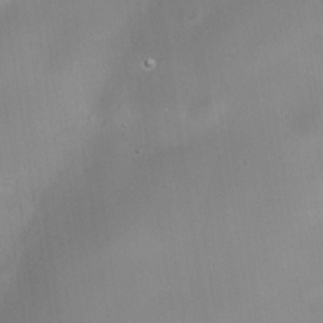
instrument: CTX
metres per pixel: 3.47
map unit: Nhe
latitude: -36.6140
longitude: -118.1578
